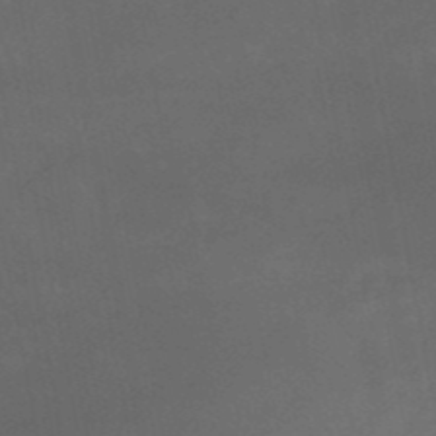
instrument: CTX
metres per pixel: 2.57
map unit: HNb
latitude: -51.5399
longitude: -39.2537
